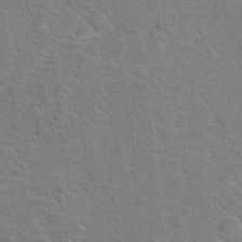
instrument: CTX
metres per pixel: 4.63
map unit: Hto
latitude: 19.2726
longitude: -44.0633
